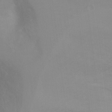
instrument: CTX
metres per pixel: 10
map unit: Ht
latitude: 3.0458
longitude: -27.8772
